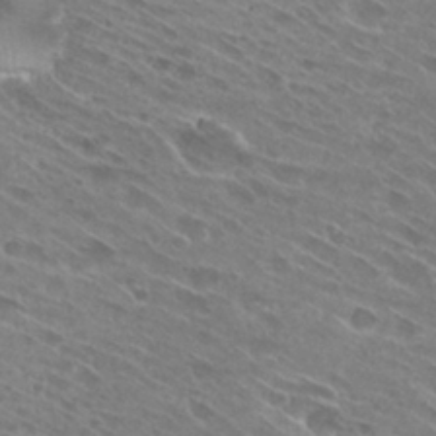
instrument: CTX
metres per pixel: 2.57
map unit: Hto
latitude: 28.7435
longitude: -43.9906
